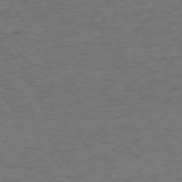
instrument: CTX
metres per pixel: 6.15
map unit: Ap
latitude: -75.9367
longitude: -85.0081
